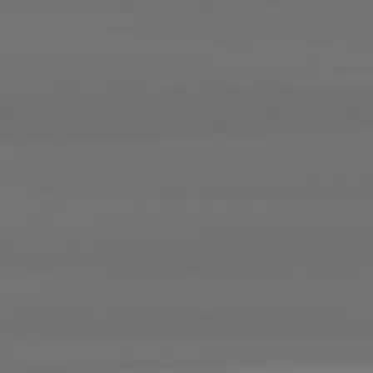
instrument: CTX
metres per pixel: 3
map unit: lApd
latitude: 82.4223
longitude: 161.7289
